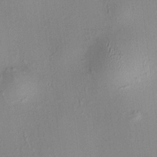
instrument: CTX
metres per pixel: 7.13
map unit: HNhu
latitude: 8.7057
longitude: 14.1417
